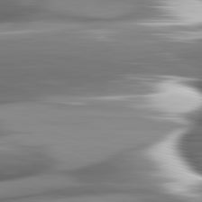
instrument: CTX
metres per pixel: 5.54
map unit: lApd
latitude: 82.4034
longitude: -144.6301
